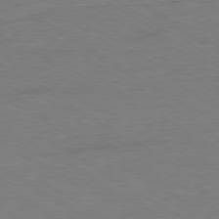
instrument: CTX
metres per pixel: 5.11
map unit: Ap
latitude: -80.0094
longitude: -87.4237
